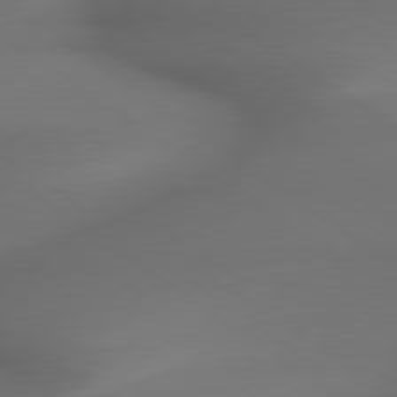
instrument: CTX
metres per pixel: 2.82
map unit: lApd
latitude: 79.3671
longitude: -173.9906
